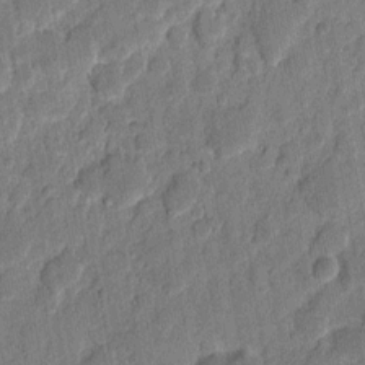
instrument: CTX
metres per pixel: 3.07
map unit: eHh
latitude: 8.6680
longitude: -66.3845
